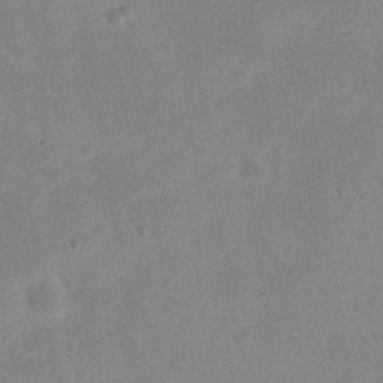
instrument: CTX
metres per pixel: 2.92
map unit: eHh
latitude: 20.8380
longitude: -69.2348
